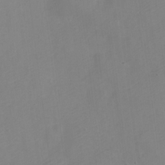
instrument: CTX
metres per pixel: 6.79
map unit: Nve
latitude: -21.7855
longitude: 106.8219
